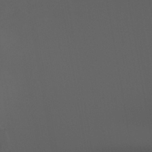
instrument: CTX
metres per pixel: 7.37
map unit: HNb
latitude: -44.2740
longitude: -43.8583
